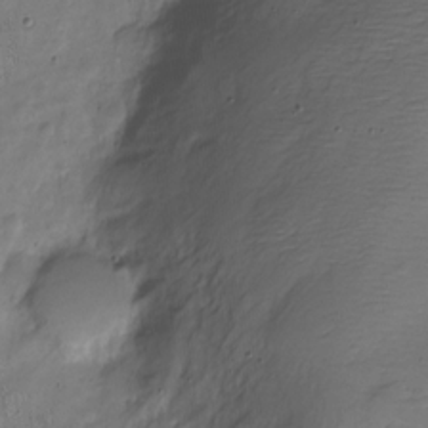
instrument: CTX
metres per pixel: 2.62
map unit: Nve
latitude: -24.5951
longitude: 105.6910
